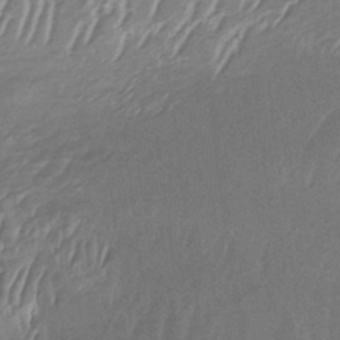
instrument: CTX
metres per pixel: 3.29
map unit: lHb
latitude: -34.3306
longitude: 68.0472
